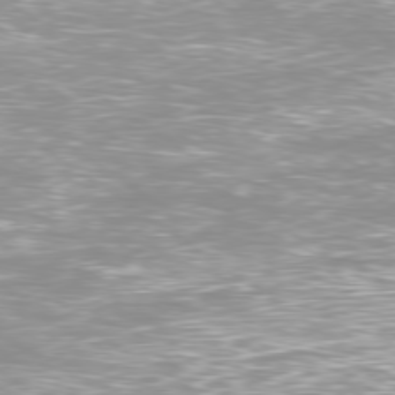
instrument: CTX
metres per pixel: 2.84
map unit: Ap
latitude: -79.4454
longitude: -66.2522
